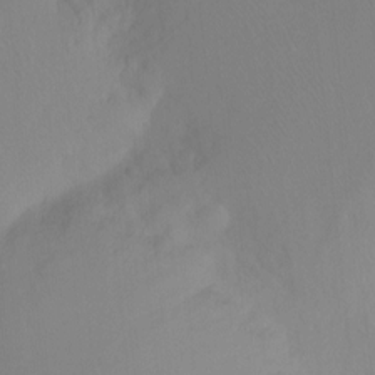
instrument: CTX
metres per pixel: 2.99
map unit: Ht
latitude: -8.0661
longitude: -38.3089
